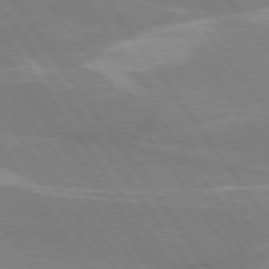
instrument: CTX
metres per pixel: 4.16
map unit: lApd
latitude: 74.6679
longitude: -66.9324
